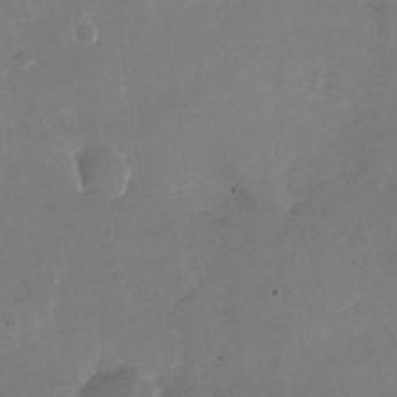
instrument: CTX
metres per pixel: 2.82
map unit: Nhu
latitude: -26.5195
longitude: -72.6869
